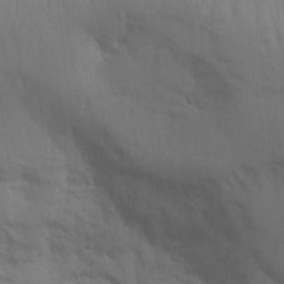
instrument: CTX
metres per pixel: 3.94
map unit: Aa
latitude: 15.0270
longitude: -142.4223
